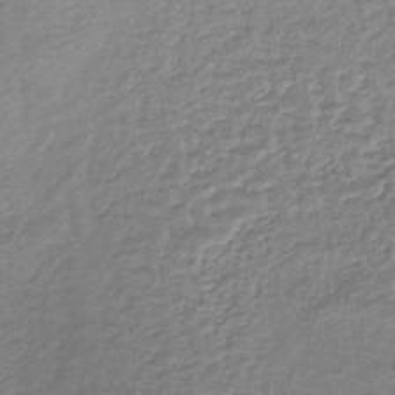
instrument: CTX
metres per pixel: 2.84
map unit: lHb
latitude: -40.1983
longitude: 69.2942
